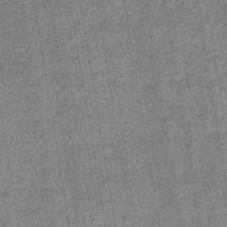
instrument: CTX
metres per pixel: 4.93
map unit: lHb
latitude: -38.8597
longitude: 60.5574
